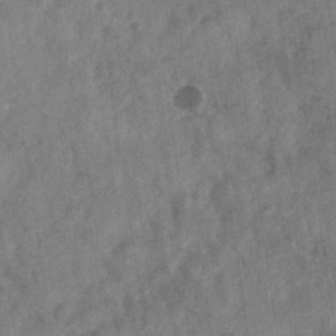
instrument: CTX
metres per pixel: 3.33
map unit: eHb
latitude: -29.7856
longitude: 69.1053
